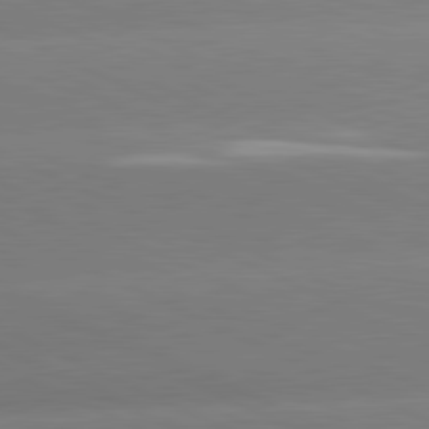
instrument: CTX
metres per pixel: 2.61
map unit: lApd
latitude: 81.2915
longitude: -154.9892
